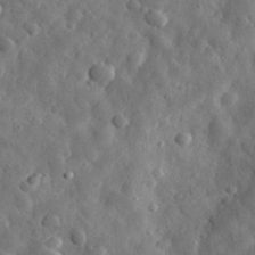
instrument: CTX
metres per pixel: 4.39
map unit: eHh
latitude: 30.9136
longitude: -74.6491
